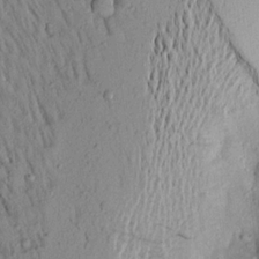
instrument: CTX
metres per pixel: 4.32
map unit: Aa
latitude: 18.2711
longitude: -148.7813
